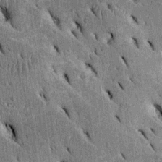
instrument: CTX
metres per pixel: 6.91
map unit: Htu
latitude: -2.7463
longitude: 151.7099
